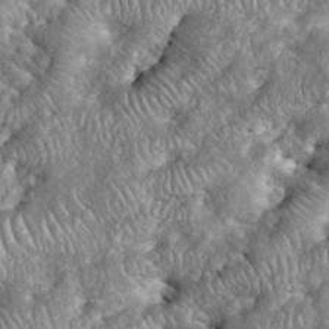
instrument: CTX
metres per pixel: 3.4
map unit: eHh
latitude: 38.8002
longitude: -57.0080
